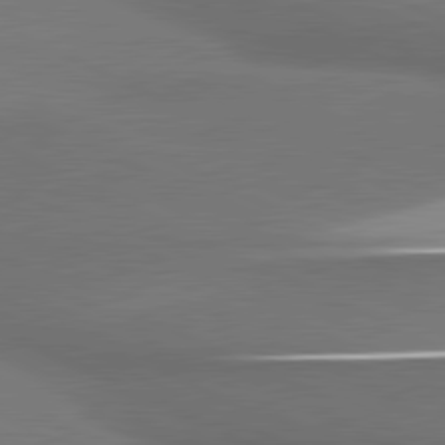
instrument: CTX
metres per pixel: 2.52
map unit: lApd
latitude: 81.0458
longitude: 175.1998
